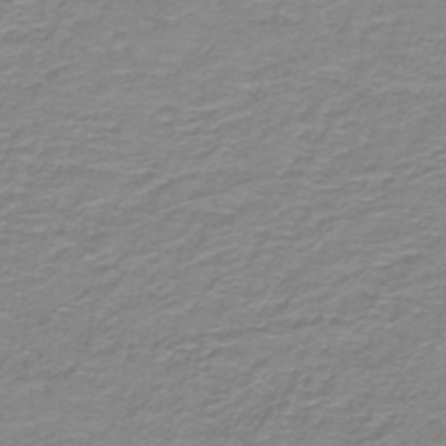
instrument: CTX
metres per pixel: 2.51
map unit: lHb
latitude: -41.1431
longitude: 56.4062
